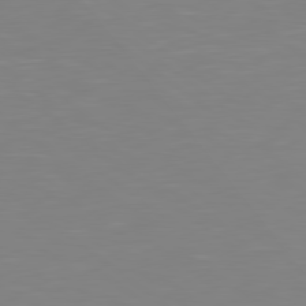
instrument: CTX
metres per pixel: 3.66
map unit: Hpe
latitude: 78.8002
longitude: -173.3292
